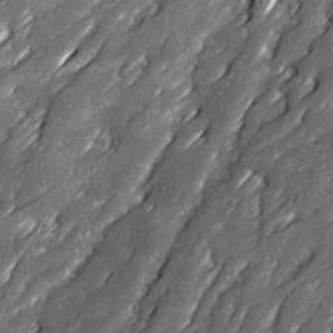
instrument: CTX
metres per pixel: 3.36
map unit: Ave
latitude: 16.6302
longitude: -136.8947
